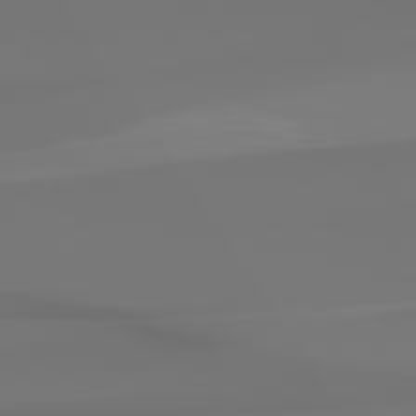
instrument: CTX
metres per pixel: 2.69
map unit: Hpe
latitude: 78.6491
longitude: -136.0444
